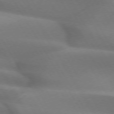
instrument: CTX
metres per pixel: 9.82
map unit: lApd
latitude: 72.9325
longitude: -51.6316
